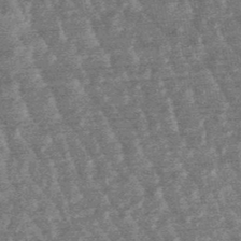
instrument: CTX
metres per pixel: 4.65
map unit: lHb
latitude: -48.2173
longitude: 80.1039
